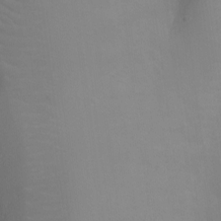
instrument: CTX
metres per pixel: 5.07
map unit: Ht
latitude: -8.3684
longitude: -20.1389
